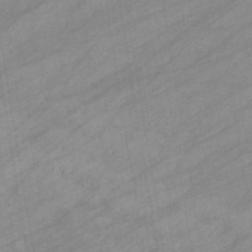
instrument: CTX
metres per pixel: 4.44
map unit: eHb
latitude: -39.4077
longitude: 81.7856
